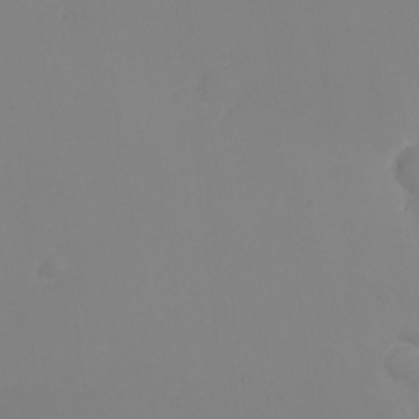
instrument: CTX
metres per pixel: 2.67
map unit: eHh
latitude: -2.1227
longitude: -74.9325
